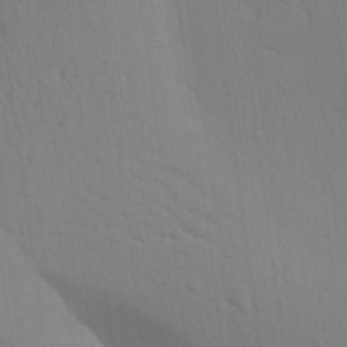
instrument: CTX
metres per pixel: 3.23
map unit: Aa
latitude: 23.0269
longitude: -145.2726
